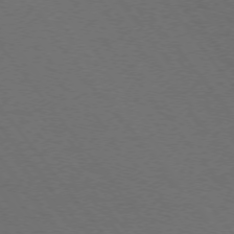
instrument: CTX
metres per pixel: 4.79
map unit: Ap
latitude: -75.4644
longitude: -74.7246
